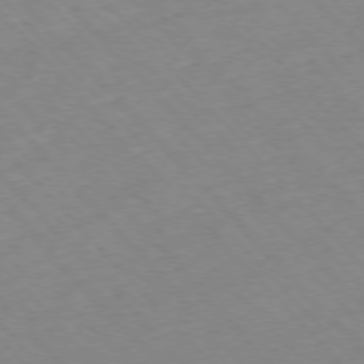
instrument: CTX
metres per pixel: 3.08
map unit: Hpe
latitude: -76.6141
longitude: -17.2348
